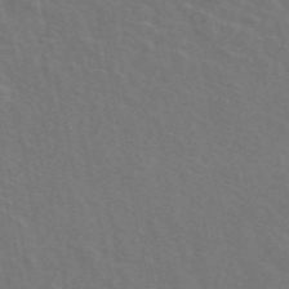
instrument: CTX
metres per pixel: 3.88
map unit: ANa
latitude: 48.9325
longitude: -77.7449
